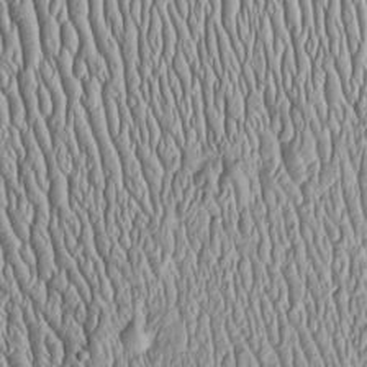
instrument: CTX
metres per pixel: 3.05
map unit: Htu
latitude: -4.7463
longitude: 157.3321
